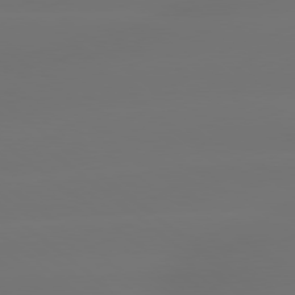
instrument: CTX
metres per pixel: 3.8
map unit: lApd
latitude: 79.1781
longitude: -135.1781
